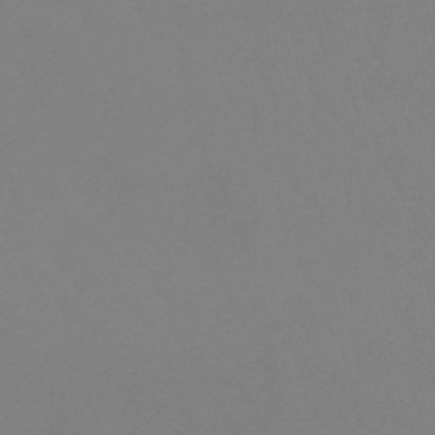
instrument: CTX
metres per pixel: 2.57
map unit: eHb
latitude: -48.8975
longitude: 86.9164
